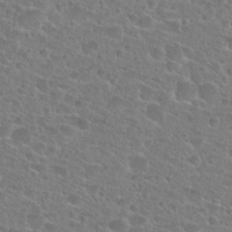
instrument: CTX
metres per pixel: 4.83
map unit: Nhu
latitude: 27.2159
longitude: -51.1970
